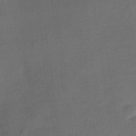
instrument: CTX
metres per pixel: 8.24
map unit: Nhu
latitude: -27.6910
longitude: -73.0270
